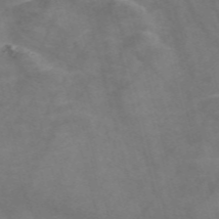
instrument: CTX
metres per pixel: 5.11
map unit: Nve
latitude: -58.5951
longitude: 63.9178
